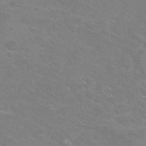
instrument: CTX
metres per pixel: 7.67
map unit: Nhu
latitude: 29.3670
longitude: -48.1956
